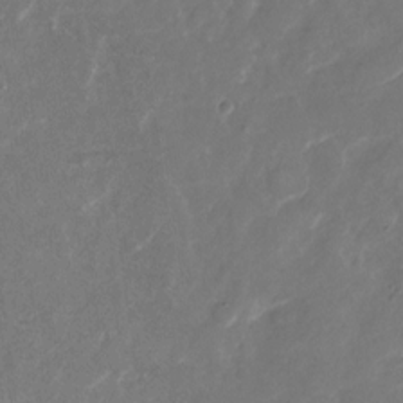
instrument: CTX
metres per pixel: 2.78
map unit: Nhu
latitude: -29.7100
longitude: -71.1214
